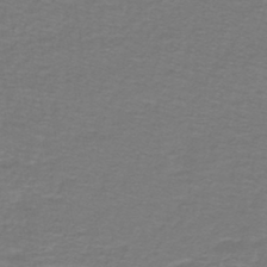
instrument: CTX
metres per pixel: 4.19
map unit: lHb
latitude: -42.7652
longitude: 56.6896
